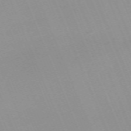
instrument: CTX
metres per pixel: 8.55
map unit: Nhu
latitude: -67.1998
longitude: 38.8786
